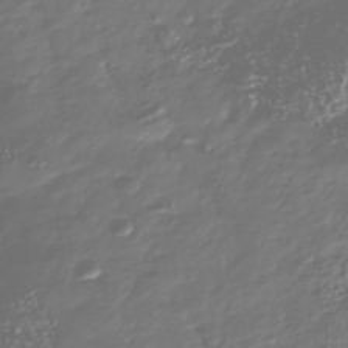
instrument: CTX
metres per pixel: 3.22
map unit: Nhu
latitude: -40.6707
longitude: -82.8380
